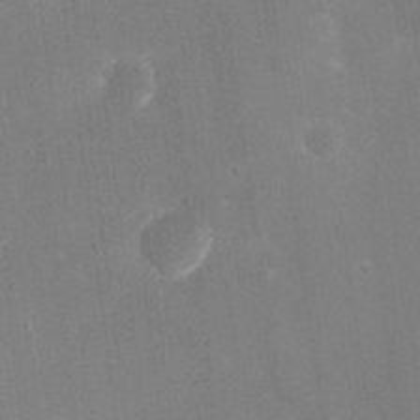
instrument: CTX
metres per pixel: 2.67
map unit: eHh
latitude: 19.8961
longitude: -68.9136
